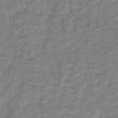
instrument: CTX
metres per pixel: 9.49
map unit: HNhu
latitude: -44.6707
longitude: 102.1795
